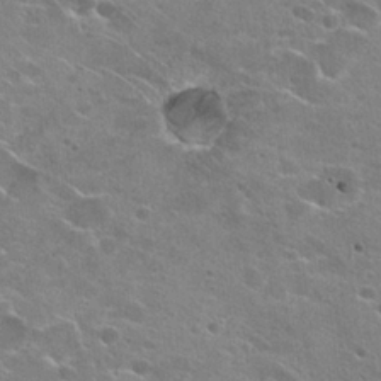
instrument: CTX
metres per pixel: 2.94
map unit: Hto
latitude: 23.1025
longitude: -42.6302
